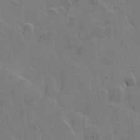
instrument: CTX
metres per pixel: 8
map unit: Hto
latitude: 5.7072
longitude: -61.9150
